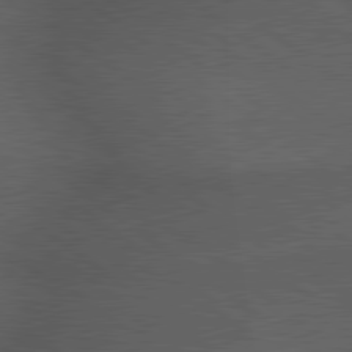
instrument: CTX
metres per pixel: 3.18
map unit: lApd
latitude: 79.8395
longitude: -176.4034
